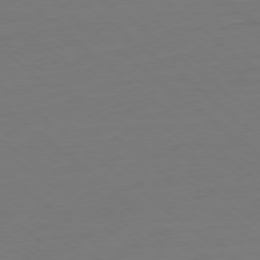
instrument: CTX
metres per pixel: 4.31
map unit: Ap
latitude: -78.4062
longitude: -76.7624
